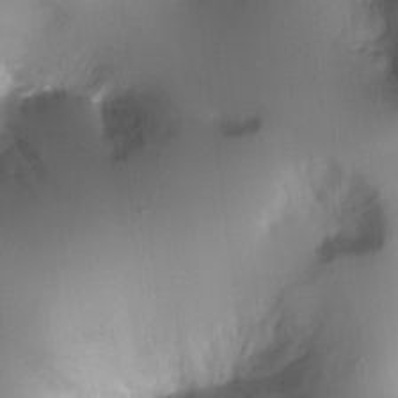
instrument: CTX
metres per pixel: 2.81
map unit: Ht
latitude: -4.6707
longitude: -28.3278
